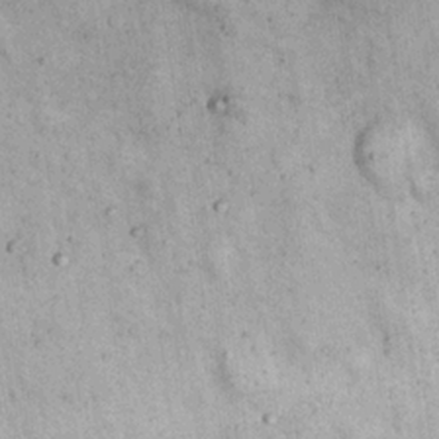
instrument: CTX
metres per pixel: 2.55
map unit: Nhu
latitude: 22.4412
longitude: -68.7813
